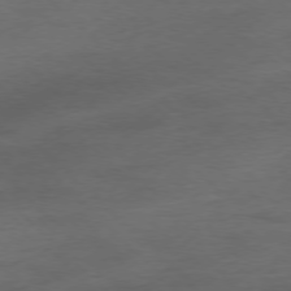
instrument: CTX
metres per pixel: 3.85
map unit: Ap
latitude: -77.4076
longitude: -88.3846
